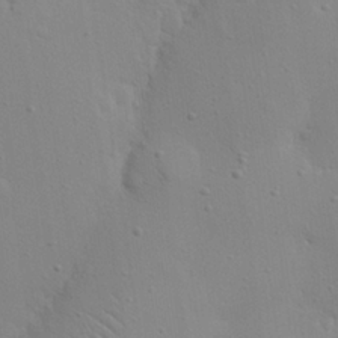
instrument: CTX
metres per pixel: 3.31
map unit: eHh
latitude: 25.1025
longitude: -69.9528
